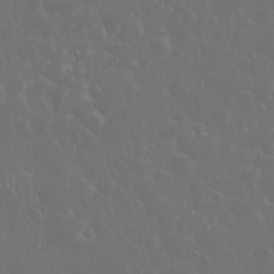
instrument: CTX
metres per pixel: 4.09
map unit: eHh
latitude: 33.7639
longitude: -60.6679
